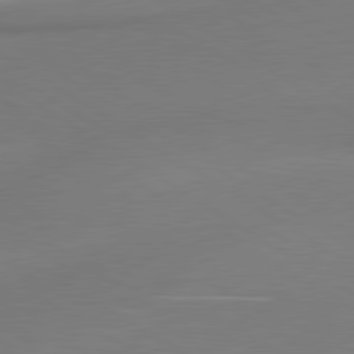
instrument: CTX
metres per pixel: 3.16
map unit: lApd
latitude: 79.9906
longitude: 177.9556
